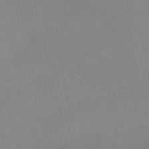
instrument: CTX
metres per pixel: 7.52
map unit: Nve
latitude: -57.5399
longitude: 63.0864
